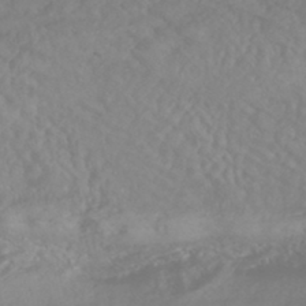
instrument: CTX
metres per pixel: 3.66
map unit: HNhu
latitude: -46.7652
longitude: 104.6896
